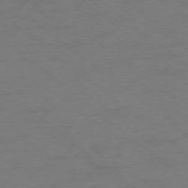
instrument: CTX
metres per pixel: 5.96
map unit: Ap
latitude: -77.7667
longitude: -76.2711
